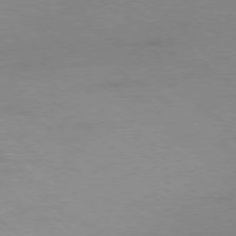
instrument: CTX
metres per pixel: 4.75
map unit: Ap
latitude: -78.6329
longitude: -55.4237
